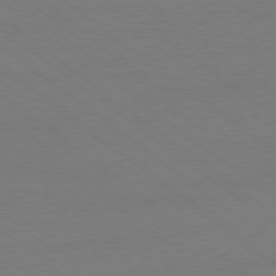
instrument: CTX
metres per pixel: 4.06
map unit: Ap
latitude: -78.2928
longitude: -95.5749
